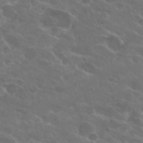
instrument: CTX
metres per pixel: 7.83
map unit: Hto
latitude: 25.1781
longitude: -39.4615
